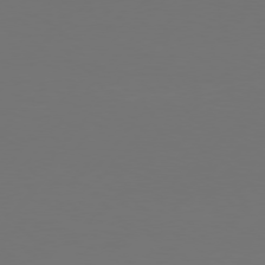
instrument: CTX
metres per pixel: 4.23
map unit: Hpe
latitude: 75.8772
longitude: -129.5182
